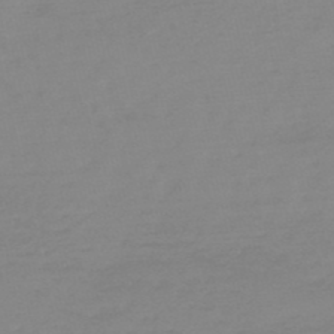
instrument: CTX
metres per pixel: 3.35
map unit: HNb
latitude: -49.5399
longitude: -38.4412
